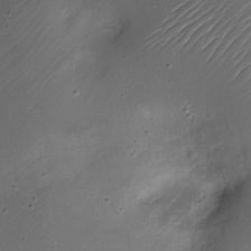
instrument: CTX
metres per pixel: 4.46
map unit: Nhe
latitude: -19.0486
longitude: 144.3873
